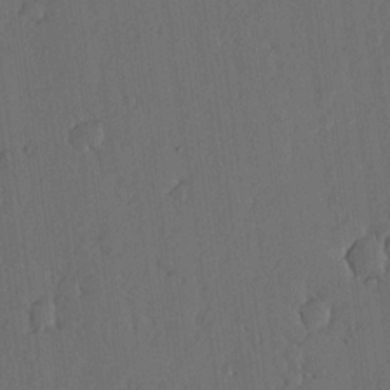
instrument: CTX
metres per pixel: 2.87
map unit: lHvf
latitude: 17.9528
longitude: -114.7813
